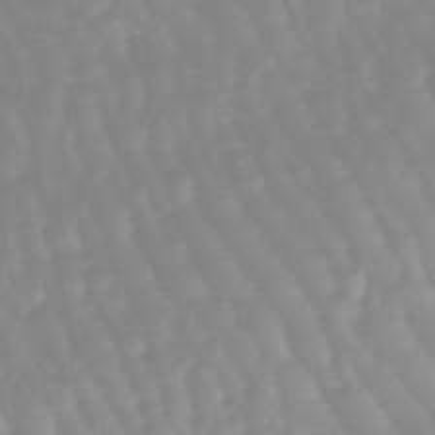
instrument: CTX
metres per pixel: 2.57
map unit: lHb
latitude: -48.0850
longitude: 76.6518
